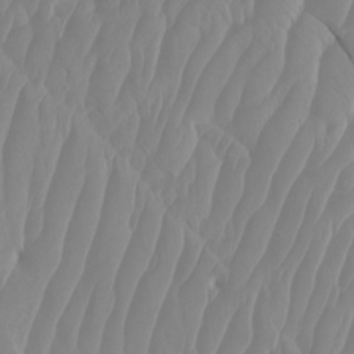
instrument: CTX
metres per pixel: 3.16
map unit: Htu
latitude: -4.1605
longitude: -72.8569
